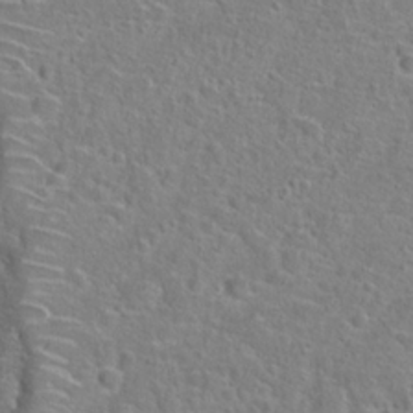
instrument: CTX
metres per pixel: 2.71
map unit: Hto
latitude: 23.1781
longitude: -46.6302
